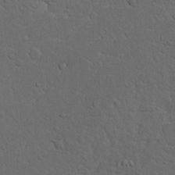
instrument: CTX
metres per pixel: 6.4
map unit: Nhu
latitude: 22.2900
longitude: -71.9906
